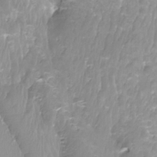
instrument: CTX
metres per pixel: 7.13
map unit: Htu
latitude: -8.5574
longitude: -74.3656
